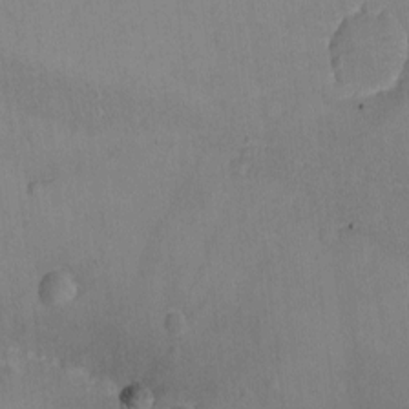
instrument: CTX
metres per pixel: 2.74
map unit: eHh
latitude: -9.3698
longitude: -67.9339
